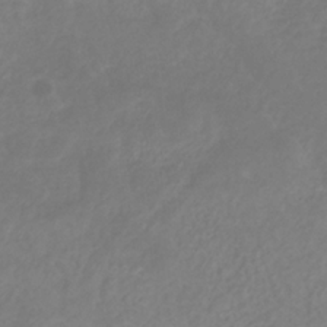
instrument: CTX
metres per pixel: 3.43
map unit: HNhu
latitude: -29.4643
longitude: 67.7855
